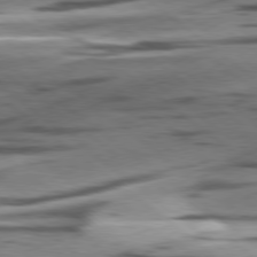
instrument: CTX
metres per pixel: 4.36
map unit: lApd
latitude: 78.5924
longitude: -50.7624
